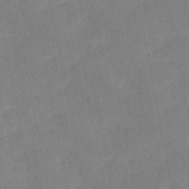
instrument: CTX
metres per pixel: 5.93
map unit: HNb
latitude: -52.3684
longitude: -50.1577
